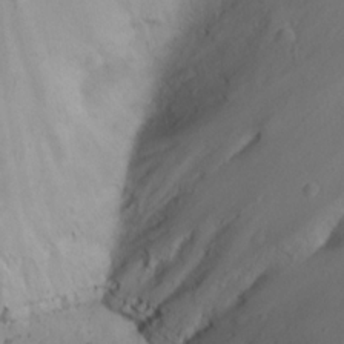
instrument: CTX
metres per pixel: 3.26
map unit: Nhu
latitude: 22.8191
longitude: -66.1199
